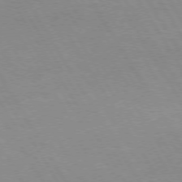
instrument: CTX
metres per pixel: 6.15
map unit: lApd
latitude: 72.7813
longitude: -57.4048
